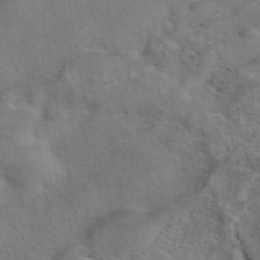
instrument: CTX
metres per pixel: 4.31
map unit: eAb
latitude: 41.9528
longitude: 104.7652
